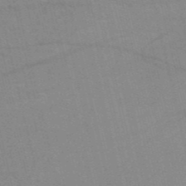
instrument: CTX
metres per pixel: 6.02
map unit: HNb
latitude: -52.6707
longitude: -44.6112
